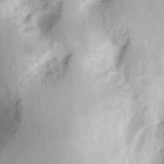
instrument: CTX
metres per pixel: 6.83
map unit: eHh
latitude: 8.8380
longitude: -74.8002
